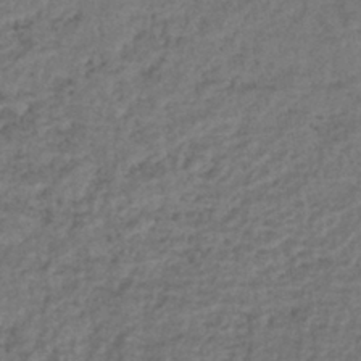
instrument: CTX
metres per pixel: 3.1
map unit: lHb
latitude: -41.0297
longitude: 70.4818
